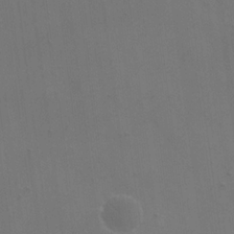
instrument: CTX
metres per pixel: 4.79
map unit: eHh
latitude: 19.8772
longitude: -66.3089
